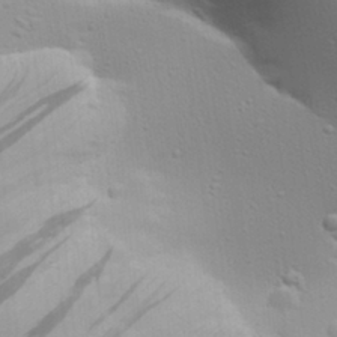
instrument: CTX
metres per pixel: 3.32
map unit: Aa
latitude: 26.2523
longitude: -136.6869
